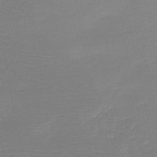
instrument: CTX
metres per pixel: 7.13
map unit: HNb
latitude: -49.0676
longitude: -42.7624
